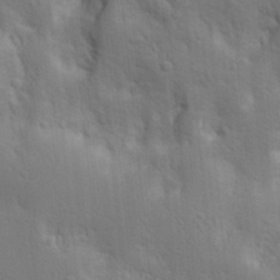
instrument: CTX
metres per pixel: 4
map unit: lAa
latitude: 18.0822
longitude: -139.1403
